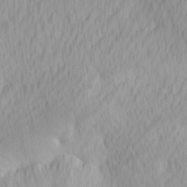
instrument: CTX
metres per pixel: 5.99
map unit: Ave
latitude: 12.4412
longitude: -106.8569
